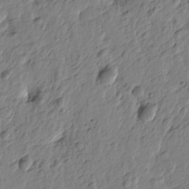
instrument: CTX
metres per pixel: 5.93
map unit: Htu
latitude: -3.3509
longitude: 179.4265
